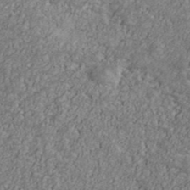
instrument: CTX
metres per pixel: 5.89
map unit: Ave
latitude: 41.1781
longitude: -111.4805
